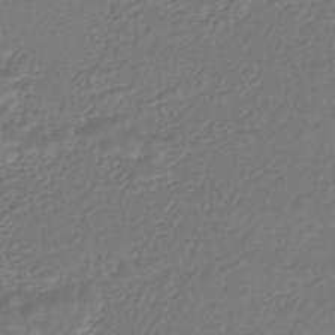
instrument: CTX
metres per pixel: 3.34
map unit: HNhu
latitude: -45.9367
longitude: 98.9164
